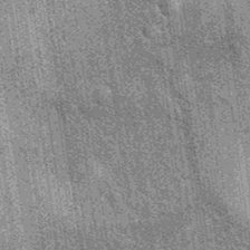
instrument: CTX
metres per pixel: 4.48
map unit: eAb
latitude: 37.6316
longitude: 107.8044
